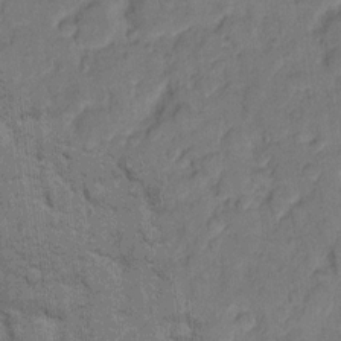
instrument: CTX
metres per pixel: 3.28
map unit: eHh
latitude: 10.6302
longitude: -64.9703
